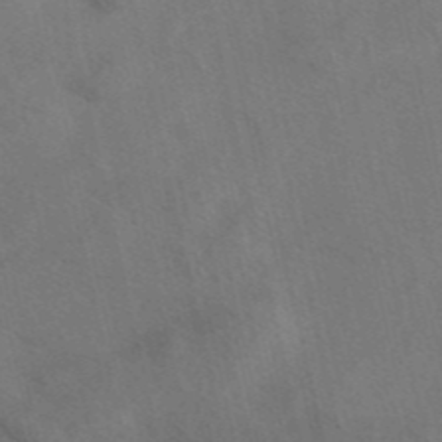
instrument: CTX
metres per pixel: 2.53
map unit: eAb
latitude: 42.5924
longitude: 108.8030
